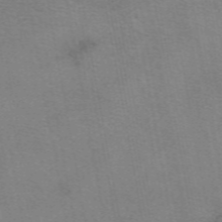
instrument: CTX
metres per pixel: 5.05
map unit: eAb
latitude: 49.9717
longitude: 105.1431
